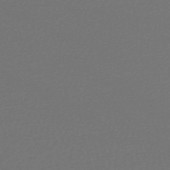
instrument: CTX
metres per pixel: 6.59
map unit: HNhu
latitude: -47.7855
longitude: 98.7652
